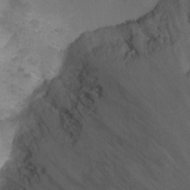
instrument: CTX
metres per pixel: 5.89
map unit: Ht
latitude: -7.8044
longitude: -35.6505
